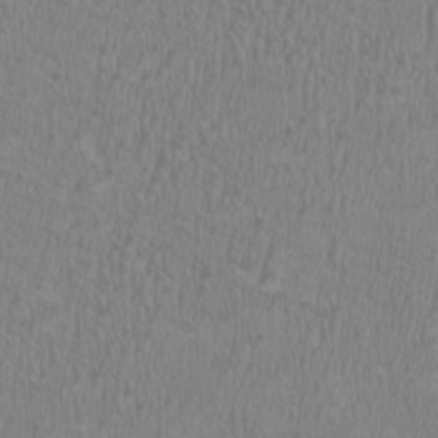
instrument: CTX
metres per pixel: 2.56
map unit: HNhu
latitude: 1.4993
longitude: -1.1214
